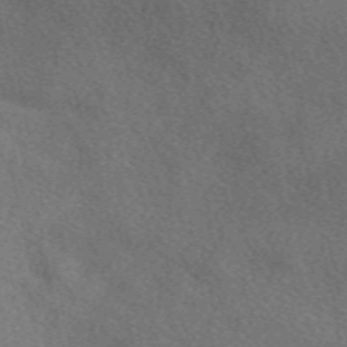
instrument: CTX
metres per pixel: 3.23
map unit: eAb
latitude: 50.3467
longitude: 116.7463
